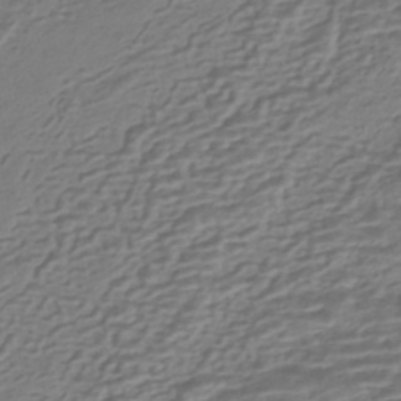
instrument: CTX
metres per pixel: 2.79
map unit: HNhu
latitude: -42.9163
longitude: 100.8219
